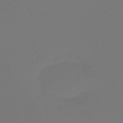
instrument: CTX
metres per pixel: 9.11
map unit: eHb
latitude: -47.3698
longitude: 88.6896
